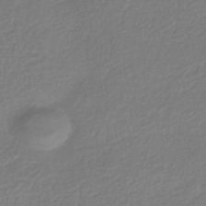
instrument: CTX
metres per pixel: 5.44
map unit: HNhu
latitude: -43.0864
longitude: 98.0094
